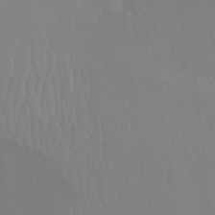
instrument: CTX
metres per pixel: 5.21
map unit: Htu
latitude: -14.1417
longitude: -44.6679
